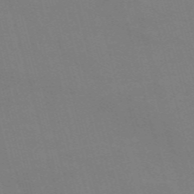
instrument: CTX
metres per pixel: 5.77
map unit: Nve
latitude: -58.7274
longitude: 61.8233
